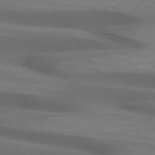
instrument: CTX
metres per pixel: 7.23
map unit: lApd
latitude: 73.8773
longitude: -52.4412
